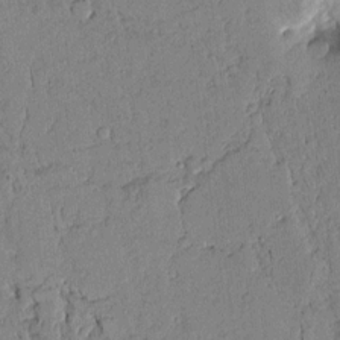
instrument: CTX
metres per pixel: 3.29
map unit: Aa
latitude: 10.5735
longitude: -128.9325
